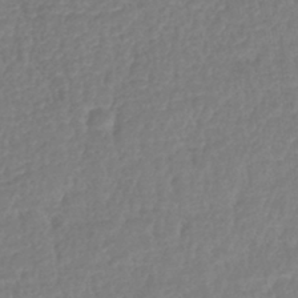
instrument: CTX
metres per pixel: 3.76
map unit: lHb
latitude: -42.9730
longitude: 75.5211
